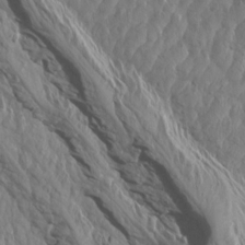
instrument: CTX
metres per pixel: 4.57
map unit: Aa
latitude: 14.6869
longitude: -142.8191
